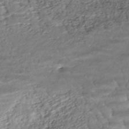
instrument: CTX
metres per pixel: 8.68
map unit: ANa
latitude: -42.4440
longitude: 109.3321
